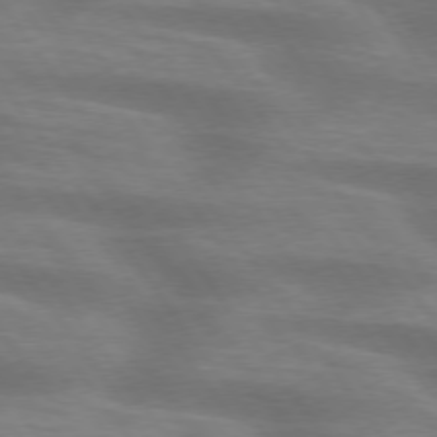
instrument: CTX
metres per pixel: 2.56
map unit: lApd
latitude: 75.3482
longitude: -59.3482
